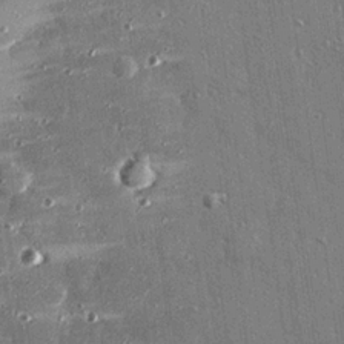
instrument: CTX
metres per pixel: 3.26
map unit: eHh
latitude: 23.8394
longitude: -89.4616
